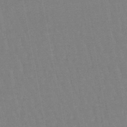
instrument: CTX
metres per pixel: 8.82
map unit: eHb
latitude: -46.4251
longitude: 78.7274
